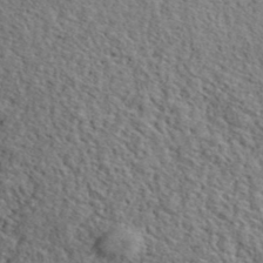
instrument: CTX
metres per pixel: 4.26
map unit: lHvf
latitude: 41.9339
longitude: -87.8772
